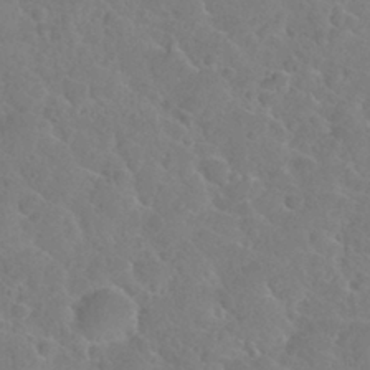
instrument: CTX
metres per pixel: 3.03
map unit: Nhu
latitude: 29.0269
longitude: -52.4790
